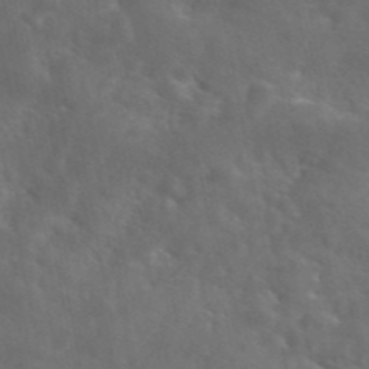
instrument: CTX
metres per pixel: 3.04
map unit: eAb
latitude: 45.7260
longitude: 125.1998
